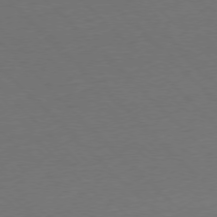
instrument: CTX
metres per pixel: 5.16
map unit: Ap
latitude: -77.3699
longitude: -92.3278
